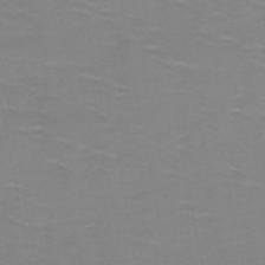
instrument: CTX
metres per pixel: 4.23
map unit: HNb
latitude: -48.6897
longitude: -47.4994
